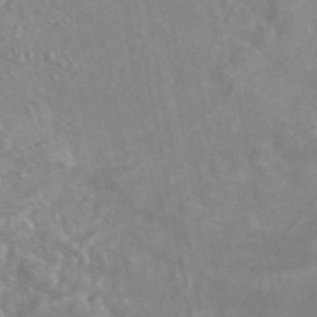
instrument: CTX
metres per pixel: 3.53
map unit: ANa
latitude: 46.6491
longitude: 27.1053
